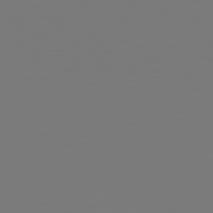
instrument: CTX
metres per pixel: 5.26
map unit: Hpe
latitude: 78.5924
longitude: -163.6505
